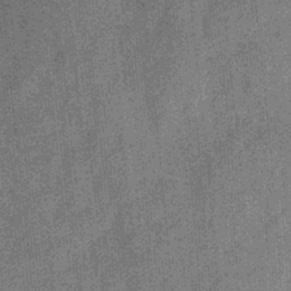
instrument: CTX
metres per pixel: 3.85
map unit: eHb
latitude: -32.9731
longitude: 73.6533
